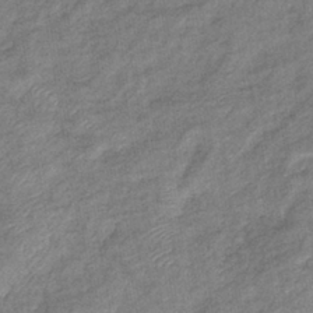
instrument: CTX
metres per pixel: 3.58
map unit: eHb
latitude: -39.2754
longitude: 80.2551
